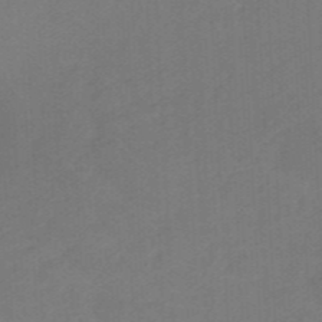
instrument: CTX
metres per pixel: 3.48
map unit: HNhu
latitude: -47.6155
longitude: 89.4454
